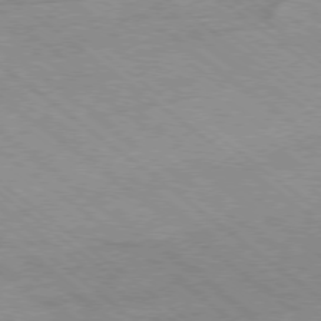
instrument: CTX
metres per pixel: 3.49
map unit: Hpe
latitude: -78.3873
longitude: -22.8002
